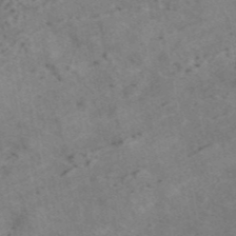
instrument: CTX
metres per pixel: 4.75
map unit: ANa
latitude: 42.5924
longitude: 17.8990
